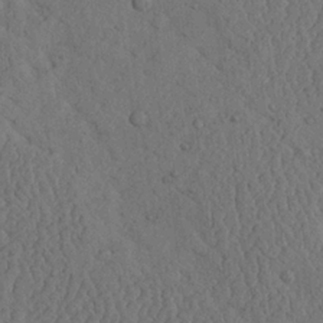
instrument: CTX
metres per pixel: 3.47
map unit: Ave
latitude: 23.8583
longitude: -134.5168
